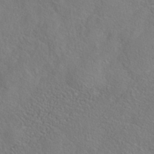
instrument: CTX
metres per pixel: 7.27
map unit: Nhe
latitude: -38.5385
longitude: 138.9920
